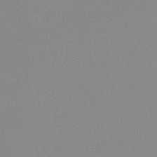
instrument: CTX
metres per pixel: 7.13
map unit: lHb
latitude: -44.1984
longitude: 68.9352
